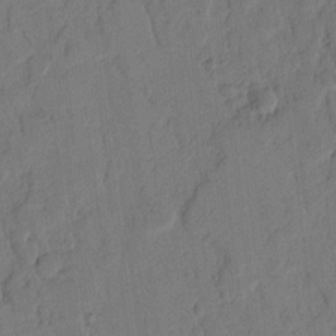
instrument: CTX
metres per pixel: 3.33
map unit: Ht
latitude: 10.1011
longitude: -78.1767
